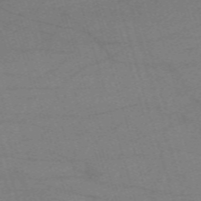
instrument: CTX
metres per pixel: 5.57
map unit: eHh
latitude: -61.4454
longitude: 54.2362
